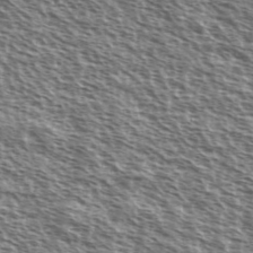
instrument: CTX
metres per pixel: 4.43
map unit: Ave
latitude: 37.7828
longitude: -111.5182
